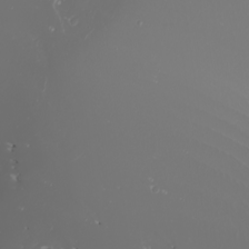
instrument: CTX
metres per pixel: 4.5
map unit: Nhu
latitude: -7.1998
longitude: -95.4993
